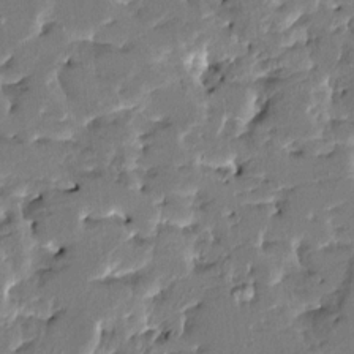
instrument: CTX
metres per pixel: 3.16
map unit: HNhu
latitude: 5.9339
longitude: -5.5749
